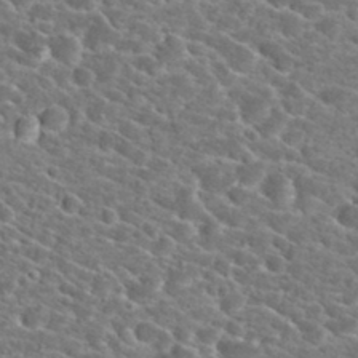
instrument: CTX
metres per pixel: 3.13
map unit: Hto
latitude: 24.8191
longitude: -47.1404
